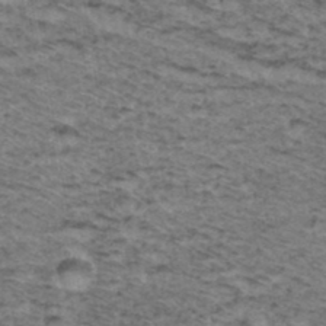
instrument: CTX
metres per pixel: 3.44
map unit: Hto
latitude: 37.1970
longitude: -46.5735
